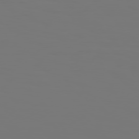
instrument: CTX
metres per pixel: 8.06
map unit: Hpe
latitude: 76.9702
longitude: -136.1767
